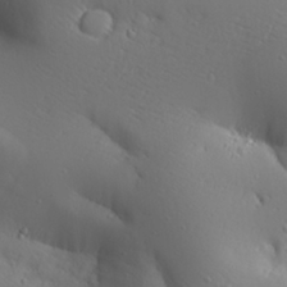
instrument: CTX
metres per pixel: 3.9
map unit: Aa
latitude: 30.4601
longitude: -132.3845
